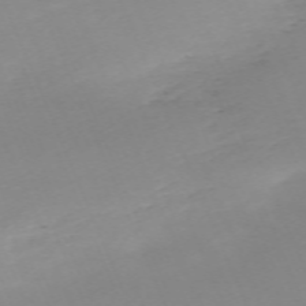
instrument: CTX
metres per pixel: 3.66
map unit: Nhu
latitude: -67.9367
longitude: 38.4440
